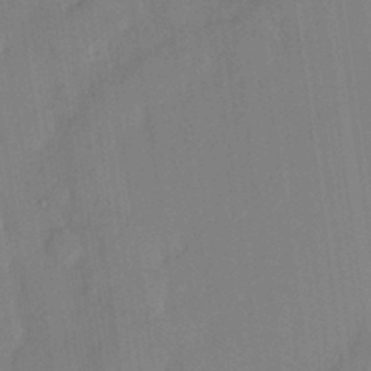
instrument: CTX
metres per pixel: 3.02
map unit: HNhu
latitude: 6.3467
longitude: 0.3873
